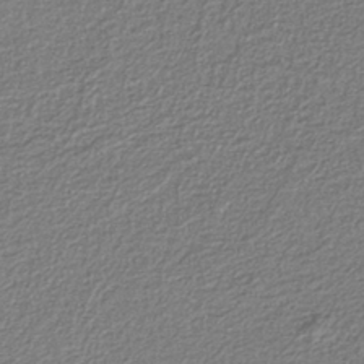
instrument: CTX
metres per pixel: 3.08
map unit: eAb
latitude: -38.2740
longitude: 52.5573
